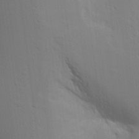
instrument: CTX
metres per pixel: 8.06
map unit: Aa
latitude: 16.1389
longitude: -147.7450
